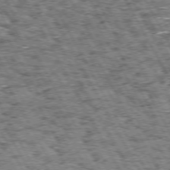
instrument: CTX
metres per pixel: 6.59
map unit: Hpe
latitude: 72.6680
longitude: -125.4048
